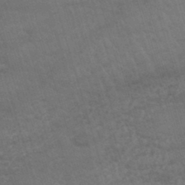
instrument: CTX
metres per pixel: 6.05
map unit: lHb
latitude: -44.5574
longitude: 77.8233
